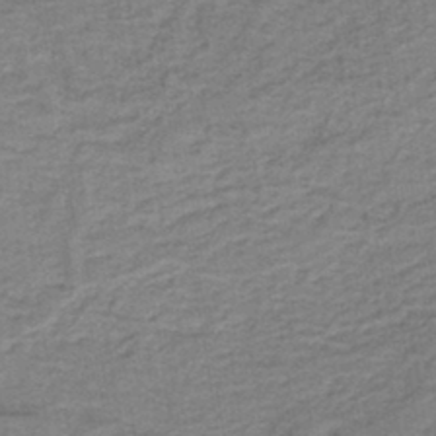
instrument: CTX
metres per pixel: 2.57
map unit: lHb
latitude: -41.5399
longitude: 52.9919
